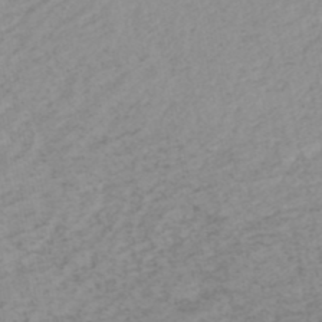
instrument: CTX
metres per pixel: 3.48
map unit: lHb
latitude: -46.2172
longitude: 70.8597
